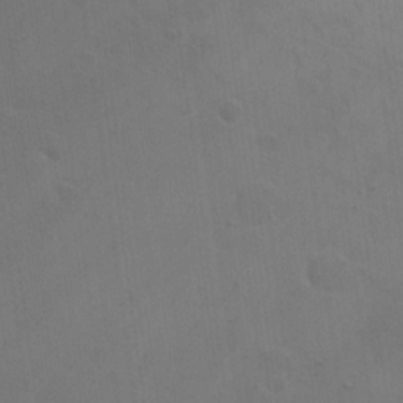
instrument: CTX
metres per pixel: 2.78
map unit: eHh
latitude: 19.2537
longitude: -66.1577
